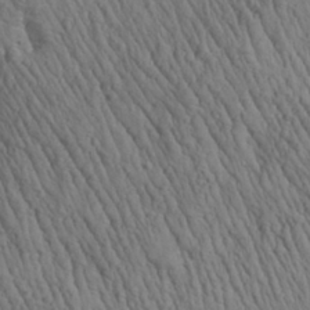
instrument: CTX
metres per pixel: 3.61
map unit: Aa
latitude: 27.4238
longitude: -141.1592
